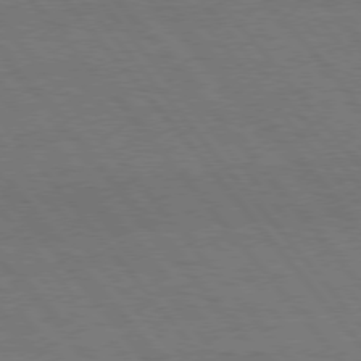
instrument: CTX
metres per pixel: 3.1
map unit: Hpe
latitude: 75.6505
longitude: -137.4616
